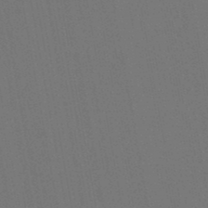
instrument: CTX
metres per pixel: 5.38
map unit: lHb
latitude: -47.6533
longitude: 73.4265
